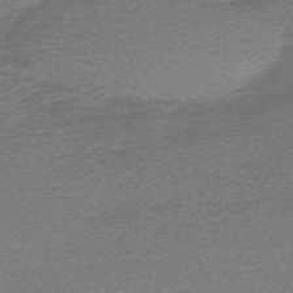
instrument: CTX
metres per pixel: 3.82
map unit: eHh
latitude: -61.8044
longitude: 51.9556
